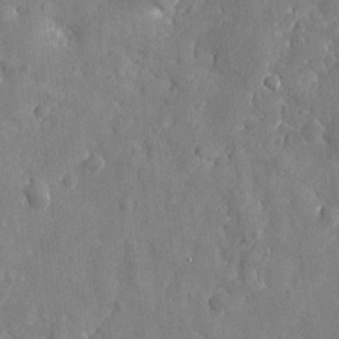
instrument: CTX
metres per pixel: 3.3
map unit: eHh
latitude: 7.1781
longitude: -74.6868
